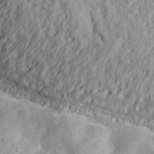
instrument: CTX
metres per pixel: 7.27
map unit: eHh
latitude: 36.2145
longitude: -78.8569
